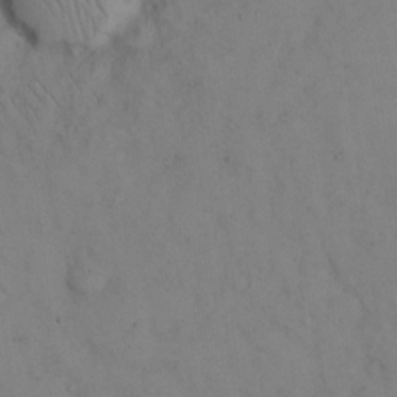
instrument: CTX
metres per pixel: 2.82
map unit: eHh
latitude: 13.1214
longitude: -61.7449
